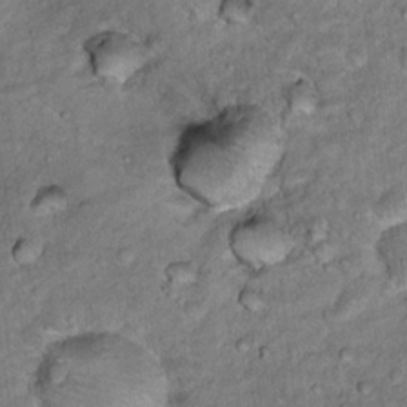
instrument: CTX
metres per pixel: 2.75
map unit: Hto
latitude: 16.2334
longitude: -35.8394
